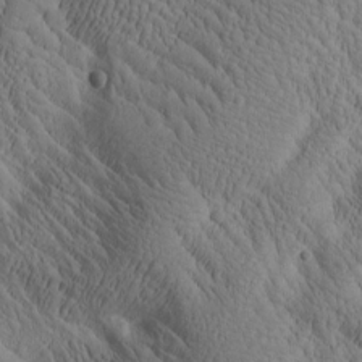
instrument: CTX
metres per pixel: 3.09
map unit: Htu
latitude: -2.0283
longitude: 170.7841
